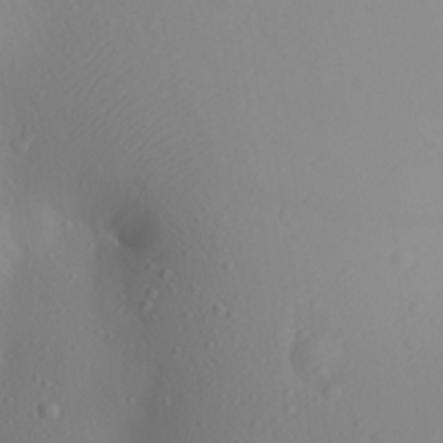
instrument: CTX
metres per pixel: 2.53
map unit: Aa
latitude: 27.1025
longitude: -146.8569
